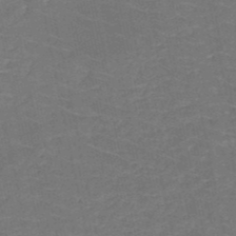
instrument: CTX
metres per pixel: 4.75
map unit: HNb
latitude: -50.3117
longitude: -48.4034
